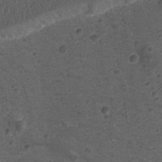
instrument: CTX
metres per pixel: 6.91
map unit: lAvf
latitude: -10.1417
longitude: -120.1767
